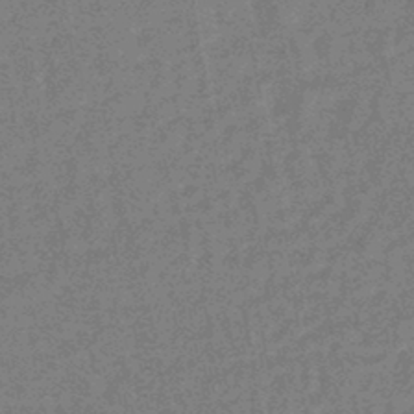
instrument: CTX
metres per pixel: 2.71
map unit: HNhu
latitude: -44.6519
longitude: 99.3887
